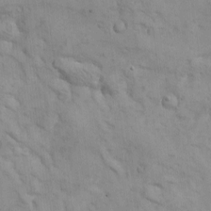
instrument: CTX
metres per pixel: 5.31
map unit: eHh
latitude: -8.3873
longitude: -68.8380
